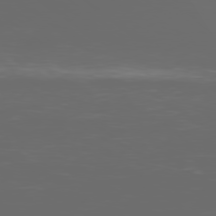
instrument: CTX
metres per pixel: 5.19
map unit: Ap
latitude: -79.3698
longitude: -59.6316
